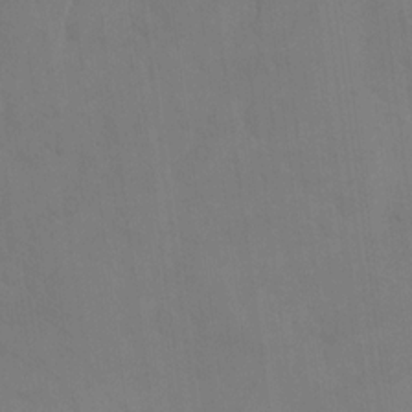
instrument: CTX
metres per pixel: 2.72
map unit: eHh
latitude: 18.1011
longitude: -66.2900
